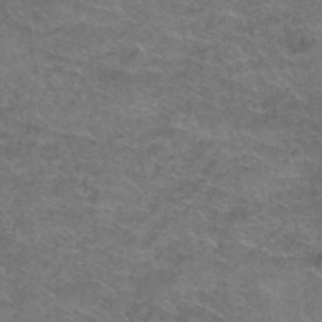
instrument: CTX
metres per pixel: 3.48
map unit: Hto
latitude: 38.7246
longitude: -42.6302
